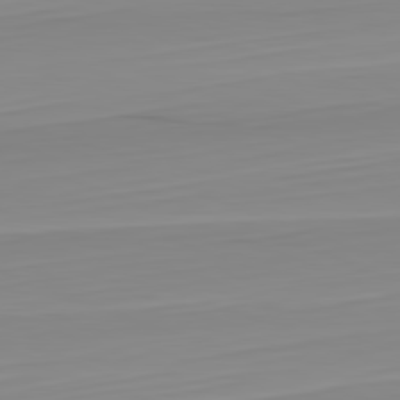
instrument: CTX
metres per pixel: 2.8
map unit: Hpe
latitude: -82.4062
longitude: 17.9367
